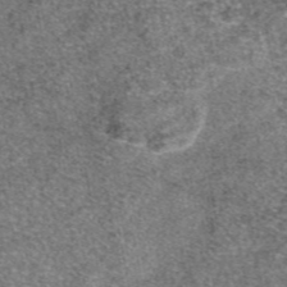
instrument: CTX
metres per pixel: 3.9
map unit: eAb
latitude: 47.0837
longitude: 107.1620
